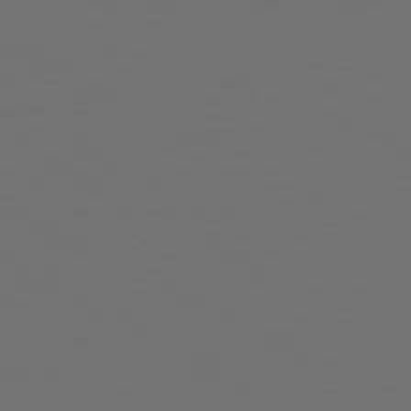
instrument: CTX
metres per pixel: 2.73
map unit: Ap
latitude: -80.6330
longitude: -59.3671
